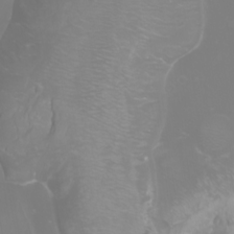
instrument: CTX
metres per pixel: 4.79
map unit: Htu
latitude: -0.5196
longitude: -77.7827
